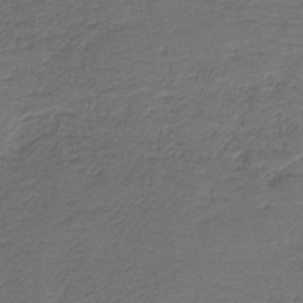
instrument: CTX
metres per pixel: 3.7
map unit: HNb
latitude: -42.7274
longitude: 50.7463
